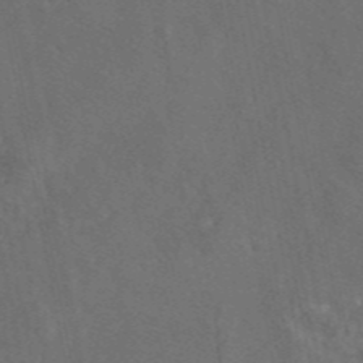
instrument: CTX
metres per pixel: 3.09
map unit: eAb
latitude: 46.3090
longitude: 109.7478
